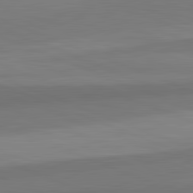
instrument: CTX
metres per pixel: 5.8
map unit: lApd
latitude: 82.6490
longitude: 156.3495
